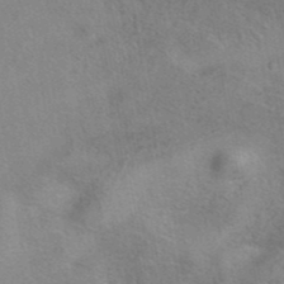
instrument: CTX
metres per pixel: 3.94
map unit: eAb
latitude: 41.1592
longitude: 103.1431
